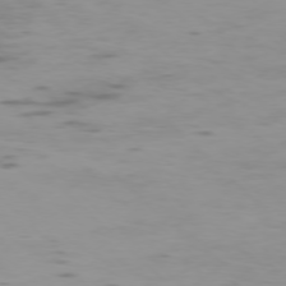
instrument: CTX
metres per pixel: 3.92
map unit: Ap
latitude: -76.4629
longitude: -68.2523
